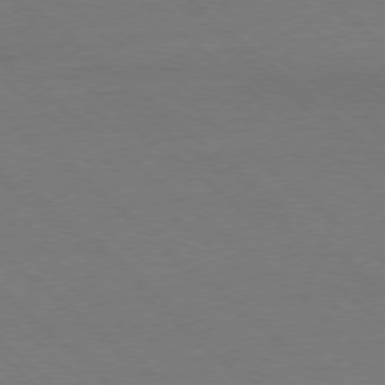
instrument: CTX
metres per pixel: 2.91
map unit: Ap
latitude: -78.2928
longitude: -84.3845
